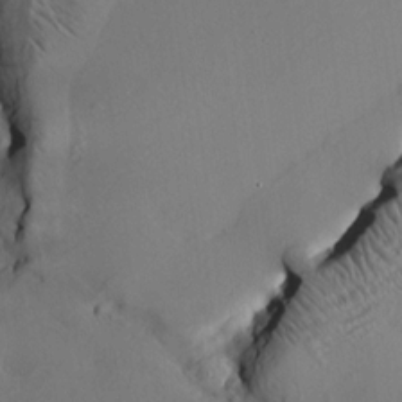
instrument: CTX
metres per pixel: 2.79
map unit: HNhu
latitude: 10.4412
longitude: 23.6155
